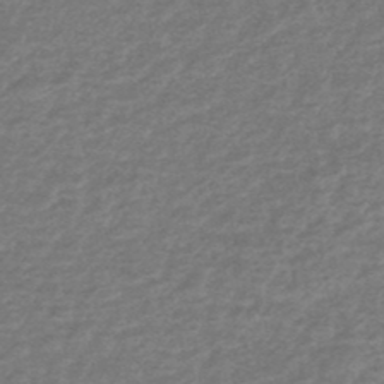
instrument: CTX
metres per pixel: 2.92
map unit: HNhu
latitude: -48.4818
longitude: 96.7085
